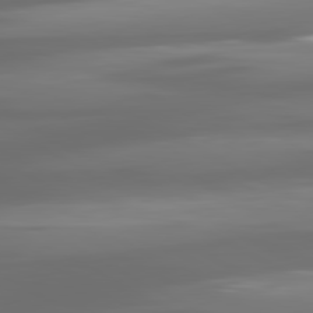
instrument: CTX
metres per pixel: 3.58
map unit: lApd
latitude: 80.8191
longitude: -138.1011
